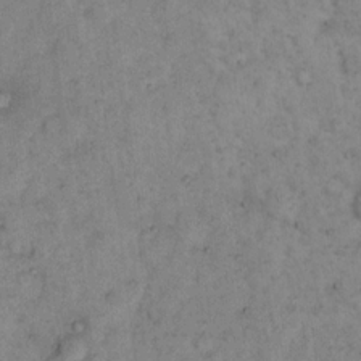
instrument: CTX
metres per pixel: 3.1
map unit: eHh
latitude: 15.0270
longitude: -64.8758
